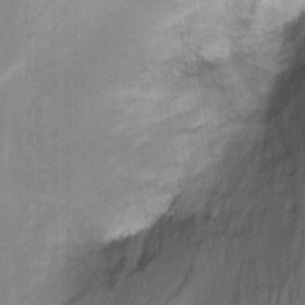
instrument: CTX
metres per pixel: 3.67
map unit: Hto
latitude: -7.2943
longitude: -50.8002
